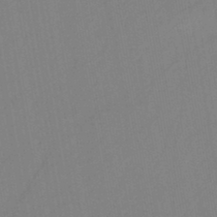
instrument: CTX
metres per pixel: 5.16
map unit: HNb
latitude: -46.2361
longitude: -39.4993
